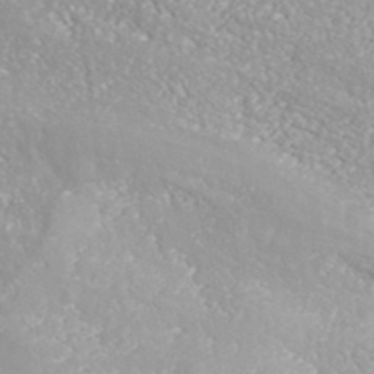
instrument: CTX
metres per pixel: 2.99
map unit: ANa
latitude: 41.2159
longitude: 54.3117
